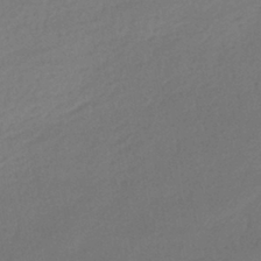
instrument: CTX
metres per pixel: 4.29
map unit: HNhu
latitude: -41.6533
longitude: 95.5777
